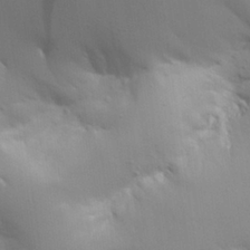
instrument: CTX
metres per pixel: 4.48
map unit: Aa
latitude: 26.0633
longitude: -130.0822
